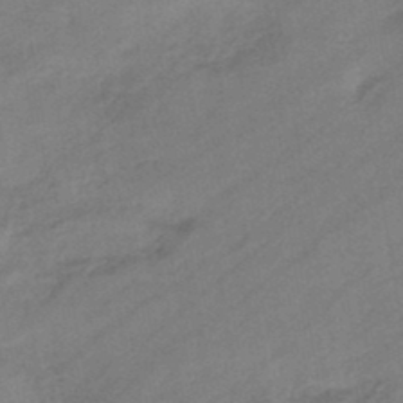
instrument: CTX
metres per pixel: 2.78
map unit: eHb
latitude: -44.6519
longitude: 85.1998
